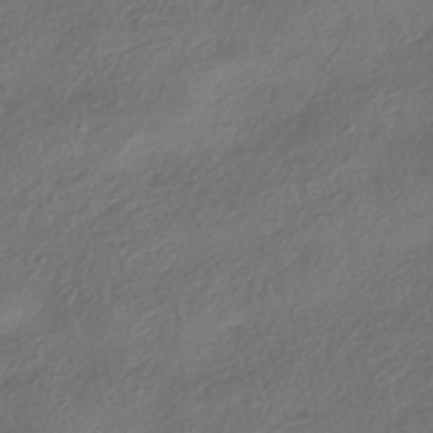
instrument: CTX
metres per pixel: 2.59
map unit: HNhu
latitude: -42.0472
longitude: 106.5007
